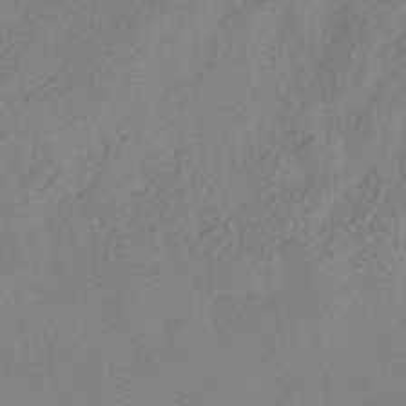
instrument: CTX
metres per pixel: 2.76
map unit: HNhu
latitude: -40.8030
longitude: 104.5951
